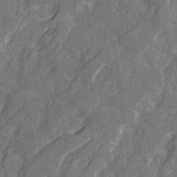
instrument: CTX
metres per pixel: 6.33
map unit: Ave
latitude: 21.0270
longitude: -132.4223
